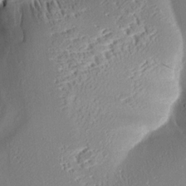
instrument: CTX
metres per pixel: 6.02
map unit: Aa
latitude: 10.0444
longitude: -142.5924
